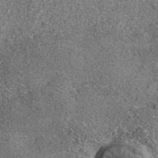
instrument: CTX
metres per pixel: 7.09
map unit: Nhe
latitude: -35.8989
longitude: -130.0822
